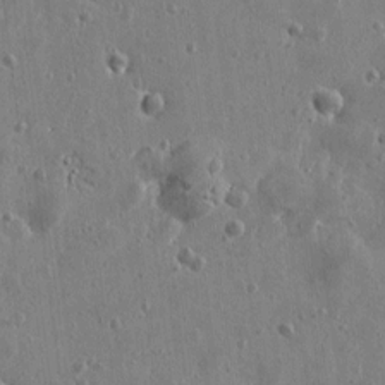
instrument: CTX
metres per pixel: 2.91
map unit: Htu
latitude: 0.2900
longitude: -178.1200
